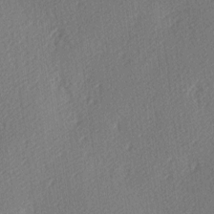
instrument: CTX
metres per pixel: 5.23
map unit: lAa
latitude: -9.4832
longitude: -127.4238
